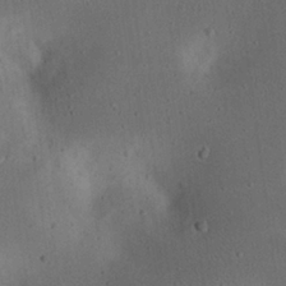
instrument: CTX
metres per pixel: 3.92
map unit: eHh
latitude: 23.1781
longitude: -70.2144
